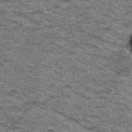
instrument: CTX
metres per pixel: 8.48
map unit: Hto
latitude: 37.1592
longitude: -46.8758
